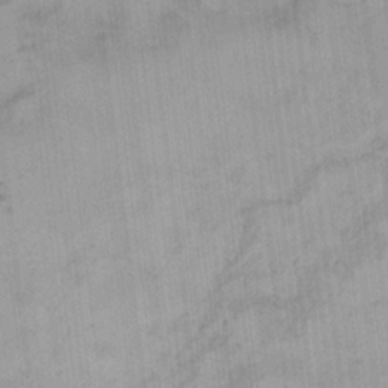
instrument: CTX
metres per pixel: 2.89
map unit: HNhu
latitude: 6.1578
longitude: 10.9920
